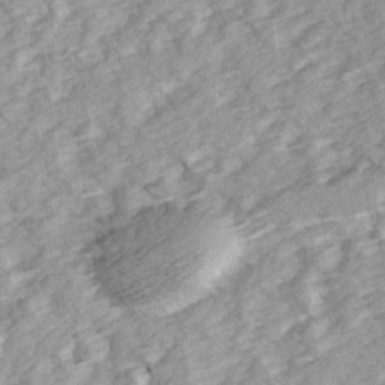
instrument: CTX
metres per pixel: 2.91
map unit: Ave
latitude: 15.0270
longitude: -103.9528
